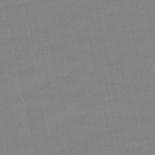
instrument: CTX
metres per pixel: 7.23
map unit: lHb
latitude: -46.7463
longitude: 70.4062
